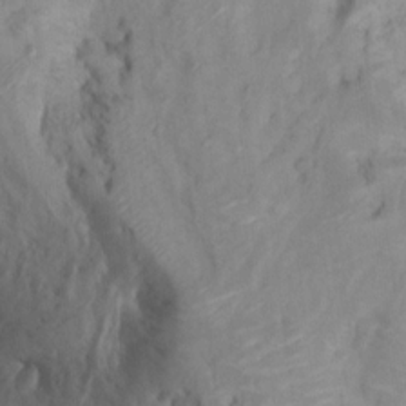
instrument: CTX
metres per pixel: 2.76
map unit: Ht
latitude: 10.5924
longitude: -32.4790
